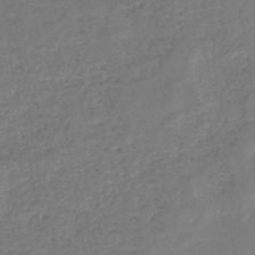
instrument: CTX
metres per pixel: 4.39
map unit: lHb
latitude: -41.4454
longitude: 79.3320
